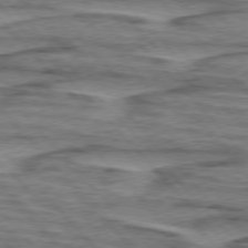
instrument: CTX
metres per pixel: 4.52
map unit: lApd
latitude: 76.2900
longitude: -77.3859
